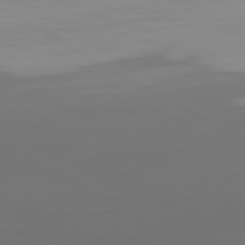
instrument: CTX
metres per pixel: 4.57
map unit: lApd
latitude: 80.2711
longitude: -91.7639
